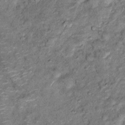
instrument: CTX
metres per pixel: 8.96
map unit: Hto
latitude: 14.4223
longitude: -33.8772
